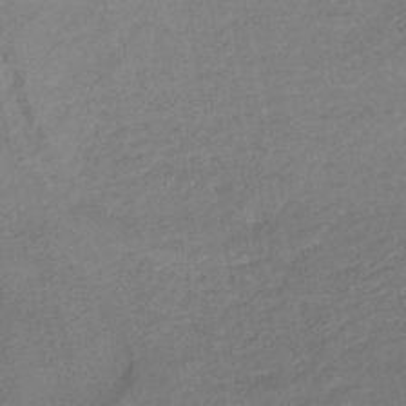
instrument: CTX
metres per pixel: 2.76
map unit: HNhu
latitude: -44.4440
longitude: 90.9542
